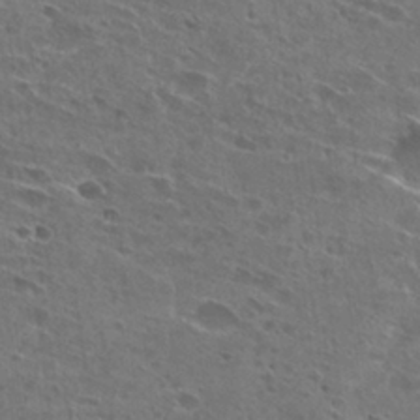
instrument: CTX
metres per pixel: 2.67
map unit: Hto
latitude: 27.9528
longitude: -44.7057
